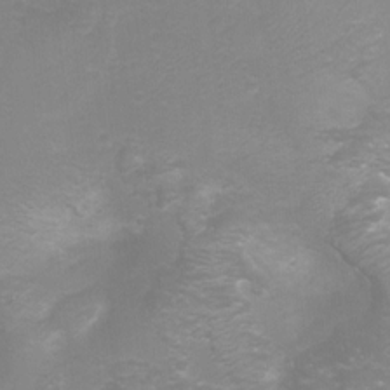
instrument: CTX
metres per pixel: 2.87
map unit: Ht
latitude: -3.0108
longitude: -25.4804
